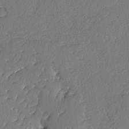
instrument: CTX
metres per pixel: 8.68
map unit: lAvf
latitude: -5.0486
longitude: -108.4034
